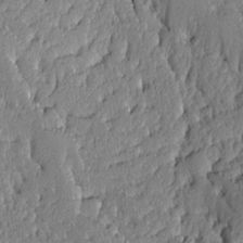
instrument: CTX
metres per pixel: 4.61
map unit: Ave
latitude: -9.1620
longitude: -116.5168
